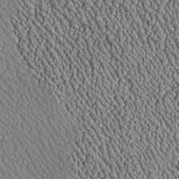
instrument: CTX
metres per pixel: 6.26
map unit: Htu
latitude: -6.7085
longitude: 156.4251
